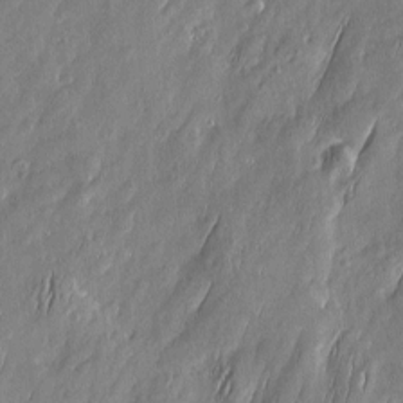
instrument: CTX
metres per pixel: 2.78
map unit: Htu
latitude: -6.1417
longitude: 175.1620
